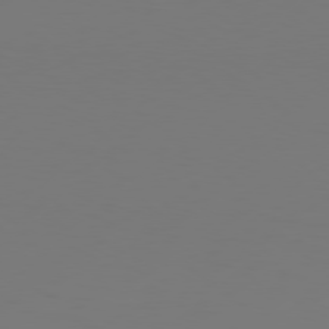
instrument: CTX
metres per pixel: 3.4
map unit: Hpe
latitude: 76.6301
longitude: -130.9325
